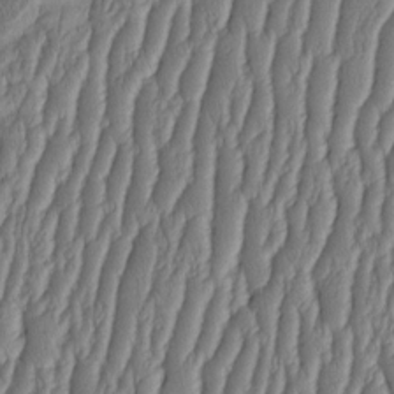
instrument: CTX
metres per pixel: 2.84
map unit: HNhu
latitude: -3.1053
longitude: 13.6155
